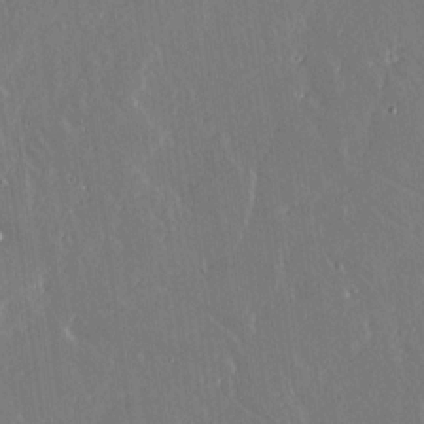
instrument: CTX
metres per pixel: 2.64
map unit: lAvf
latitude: 14.4601
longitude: -128.5168
